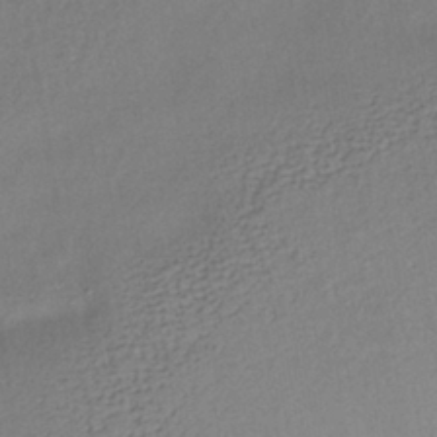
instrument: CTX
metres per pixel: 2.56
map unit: lHb
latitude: -39.8800
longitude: 68.9163
